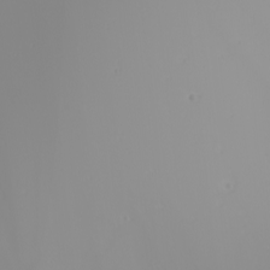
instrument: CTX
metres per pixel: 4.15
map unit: Nhu
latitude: -7.5399
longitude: -95.5560
